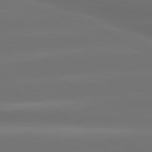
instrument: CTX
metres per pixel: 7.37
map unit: lApd
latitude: 80.6679
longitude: -146.2712
